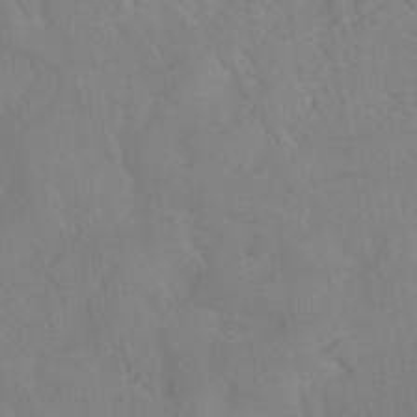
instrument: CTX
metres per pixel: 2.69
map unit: ANa
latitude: -39.3321
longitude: 95.6910
